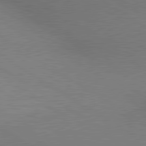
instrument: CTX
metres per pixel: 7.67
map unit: lApd
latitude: 80.2711
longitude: 129.7289
